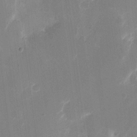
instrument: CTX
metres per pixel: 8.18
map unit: eHh
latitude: 11.0270
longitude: -68.1767
